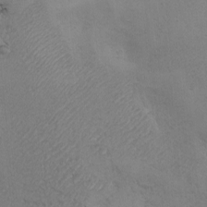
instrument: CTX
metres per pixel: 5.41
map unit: Ave
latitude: -7.1242
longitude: -120.9514
